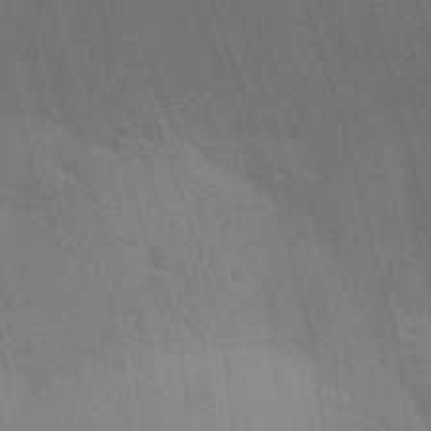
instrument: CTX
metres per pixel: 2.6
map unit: Aa
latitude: 31.5560
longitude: -145.7449
